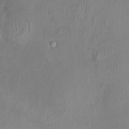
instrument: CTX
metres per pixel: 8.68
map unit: HNhu
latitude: 3.6127
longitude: -5.3482
